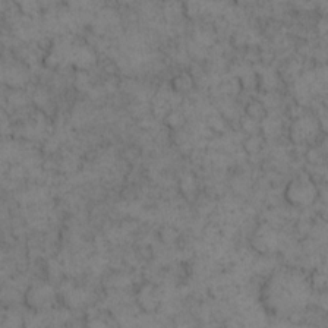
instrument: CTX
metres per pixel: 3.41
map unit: eHh
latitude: 12.0255
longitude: -63.3671
